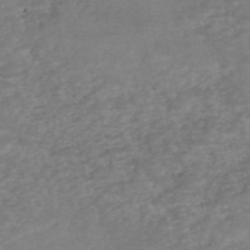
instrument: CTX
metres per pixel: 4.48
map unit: eHh
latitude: -55.0487
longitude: -90.5357
